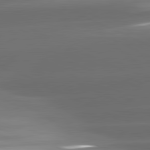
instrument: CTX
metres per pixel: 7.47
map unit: lApd
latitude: 81.1403
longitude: -142.8380
